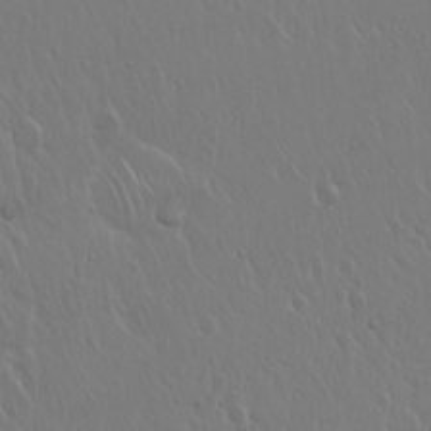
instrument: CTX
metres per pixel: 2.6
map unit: Hto
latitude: 17.8017
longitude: -58.7813
